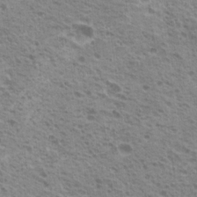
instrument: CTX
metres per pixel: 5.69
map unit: Hto
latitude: 20.1011
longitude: -31.7639
